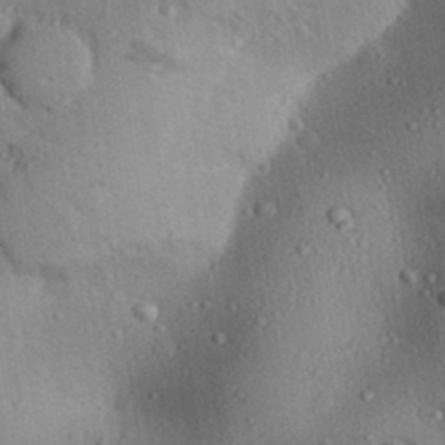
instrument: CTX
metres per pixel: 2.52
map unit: Aa
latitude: 31.3293
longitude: -144.4034
